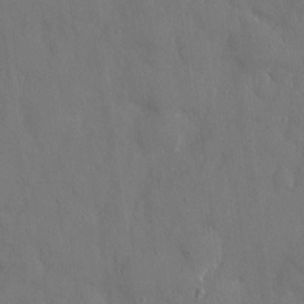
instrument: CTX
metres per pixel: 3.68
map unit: eHh
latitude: 7.9906
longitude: -68.6680
